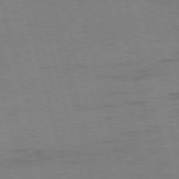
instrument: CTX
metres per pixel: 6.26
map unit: Ap
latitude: -75.7856
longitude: -74.2712
